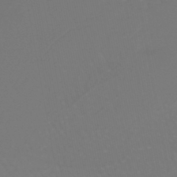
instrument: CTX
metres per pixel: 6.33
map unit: lHb
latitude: -46.8597
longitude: 75.6344
